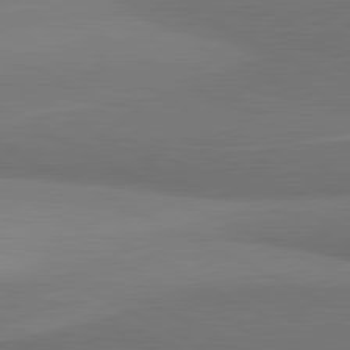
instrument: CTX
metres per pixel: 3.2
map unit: lApd
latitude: 81.6127
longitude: 155.1053
